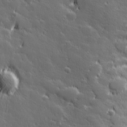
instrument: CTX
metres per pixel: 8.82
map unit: Hve
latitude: 27.1025
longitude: 144.7652
